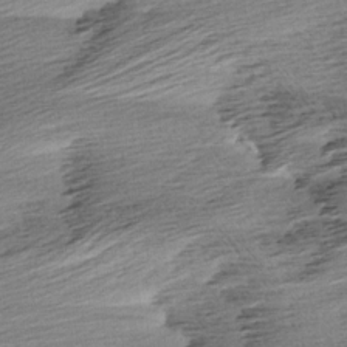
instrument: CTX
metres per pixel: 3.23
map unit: Aa
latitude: 6.2522
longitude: -137.6883
